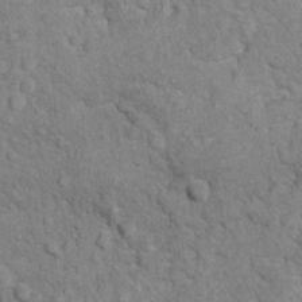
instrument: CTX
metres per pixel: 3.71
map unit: Hto
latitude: 10.5546
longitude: -37.0647
